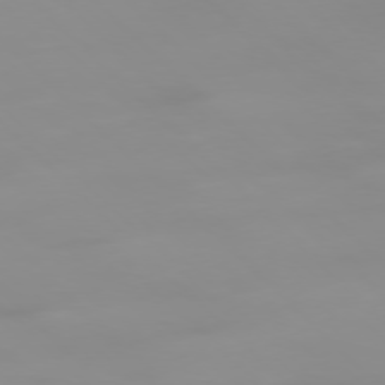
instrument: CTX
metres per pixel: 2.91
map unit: Ap
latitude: -77.5210
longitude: -82.2711
